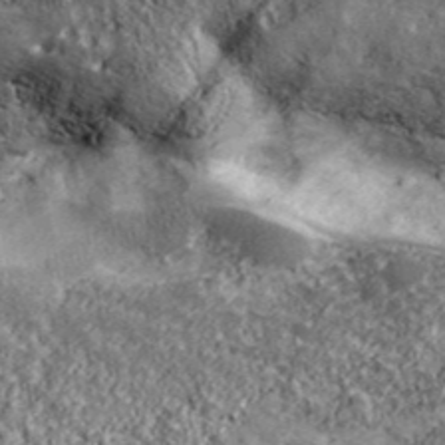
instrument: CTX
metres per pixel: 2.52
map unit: eHh
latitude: 43.5182
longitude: -89.5938
